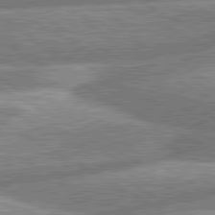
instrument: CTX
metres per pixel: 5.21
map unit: lApd
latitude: 80.9514
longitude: -165.4049
